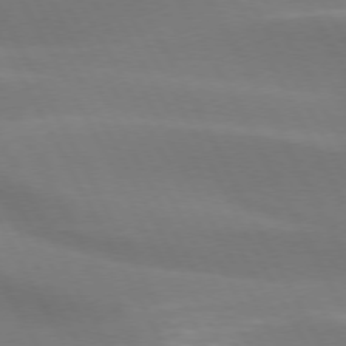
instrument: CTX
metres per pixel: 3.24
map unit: lApd
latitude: 73.4994
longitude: -48.9136
